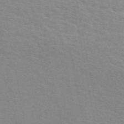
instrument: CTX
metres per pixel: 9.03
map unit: ANa
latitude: 49.5560
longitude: -73.9528
